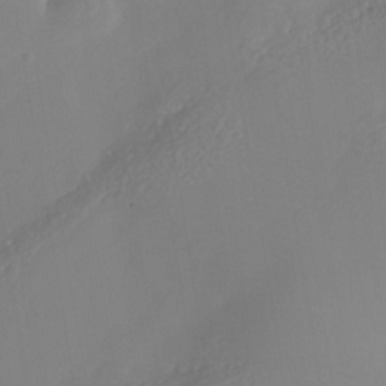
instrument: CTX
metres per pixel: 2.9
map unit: Nhe
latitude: -37.8989
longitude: -119.7827
